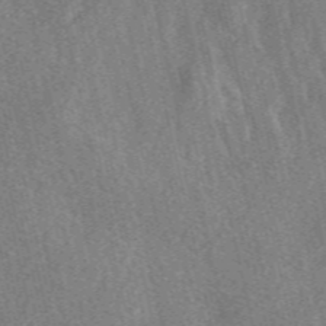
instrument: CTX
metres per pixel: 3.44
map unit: eAb
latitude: 47.9528
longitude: 118.8975
